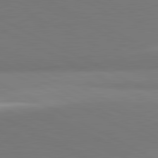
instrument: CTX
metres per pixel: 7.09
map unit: lApd
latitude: 81.6883
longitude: 151.9178
